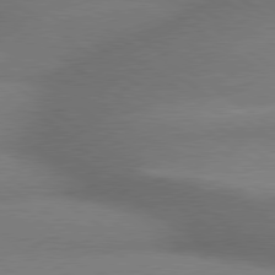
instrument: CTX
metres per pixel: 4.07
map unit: lApd
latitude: 79.5371
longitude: -153.7828
